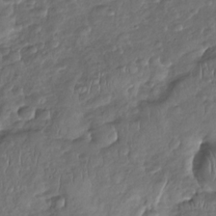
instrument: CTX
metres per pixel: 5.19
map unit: Nhu
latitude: -30.8975
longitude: -61.0647
